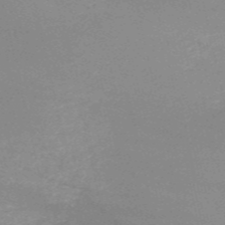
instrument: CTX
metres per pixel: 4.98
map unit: HNb
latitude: -54.6519
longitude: -36.7435
